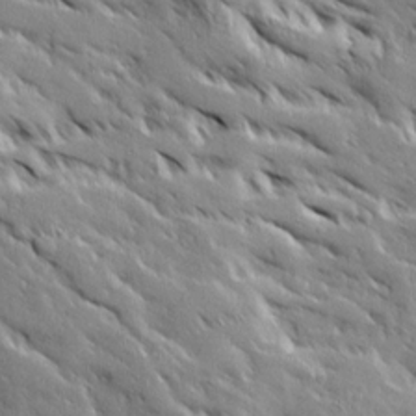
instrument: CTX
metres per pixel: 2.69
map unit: Ave
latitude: 19.5938
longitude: -136.2901
